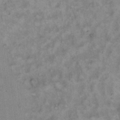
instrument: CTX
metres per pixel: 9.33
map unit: Hto
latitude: 12.5735
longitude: -60.9324
